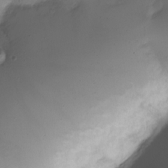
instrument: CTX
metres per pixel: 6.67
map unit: Nve
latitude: -21.8044
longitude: 105.9178
